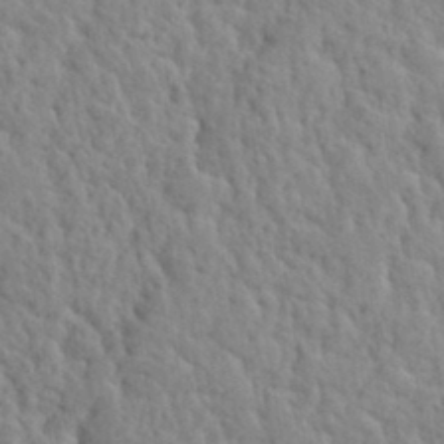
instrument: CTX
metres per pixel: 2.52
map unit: Hto
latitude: 35.3859
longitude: -51.8583
